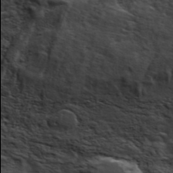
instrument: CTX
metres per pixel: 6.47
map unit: ANa
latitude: 41.5938
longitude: 50.0094
